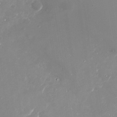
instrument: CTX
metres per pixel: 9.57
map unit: Nhu
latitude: -28.6896
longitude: -68.7813
